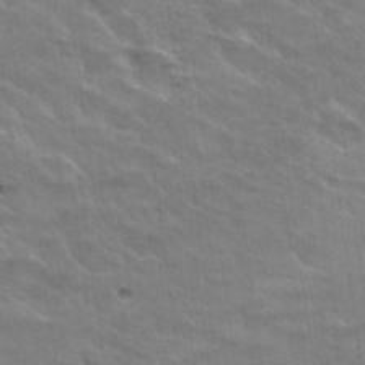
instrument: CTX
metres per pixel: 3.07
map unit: Hto
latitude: 30.2334
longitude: -43.1403
